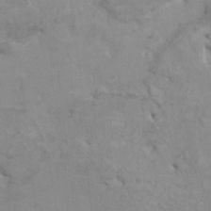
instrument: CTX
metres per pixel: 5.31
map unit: HNhu
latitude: 3.4237
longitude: -3.1214
